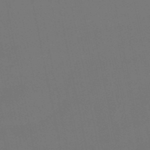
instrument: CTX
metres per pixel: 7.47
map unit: eHb
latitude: -50.6707
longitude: 69.3320
